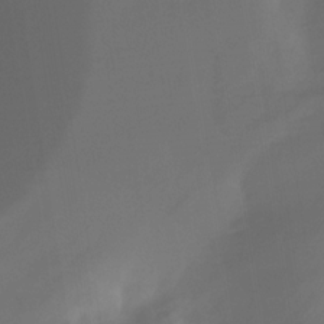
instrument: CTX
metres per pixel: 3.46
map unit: Nhe
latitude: -32.0661
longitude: -92.7246
